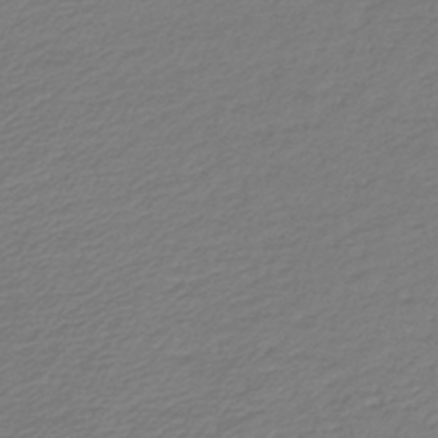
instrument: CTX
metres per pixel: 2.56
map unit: lHb
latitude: -43.3887
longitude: 69.2753
